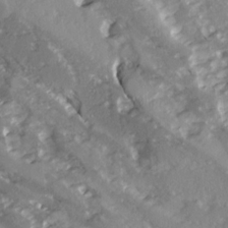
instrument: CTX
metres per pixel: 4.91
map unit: Ave
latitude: 14.9892
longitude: -131.2348
